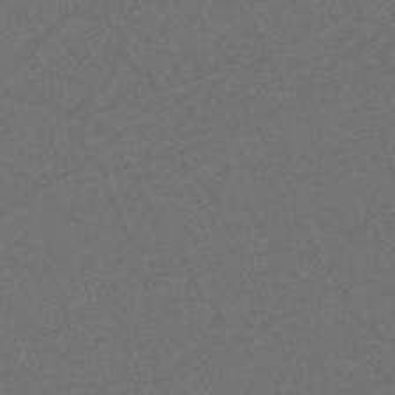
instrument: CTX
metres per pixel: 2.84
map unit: eHh
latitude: -44.1795
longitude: -29.1214
